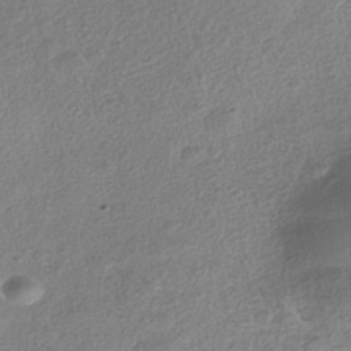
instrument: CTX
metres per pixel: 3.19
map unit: Nhe
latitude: -41.8233
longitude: -110.5924
